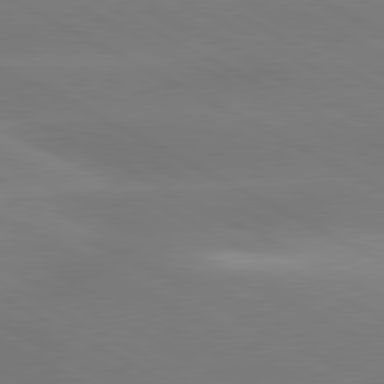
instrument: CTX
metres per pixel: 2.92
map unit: lApd
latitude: 80.7057
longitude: -147.5938
